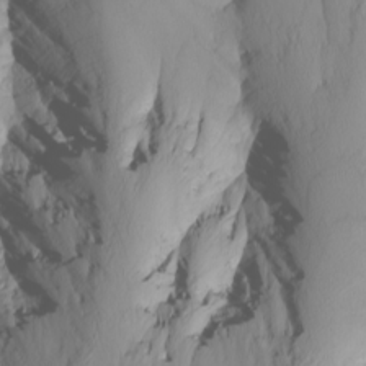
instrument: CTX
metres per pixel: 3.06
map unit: Nhu
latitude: -6.3684
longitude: -89.2726
